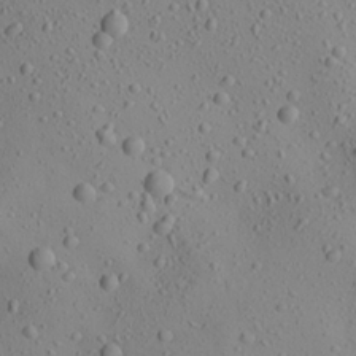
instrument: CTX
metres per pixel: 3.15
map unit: Aa
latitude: 23.7072
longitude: -144.0633
